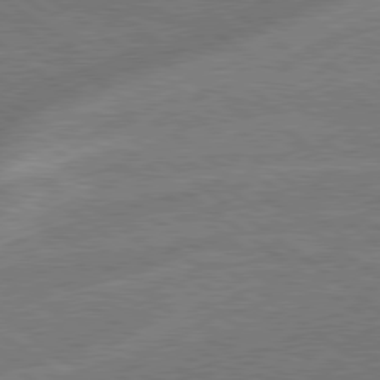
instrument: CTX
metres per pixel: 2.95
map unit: lApd
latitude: 79.0081
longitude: -171.2159
